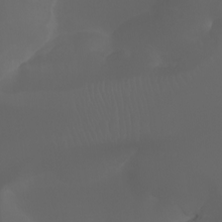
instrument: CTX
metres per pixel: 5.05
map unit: Aa
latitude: -7.4265
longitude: -73.0648
